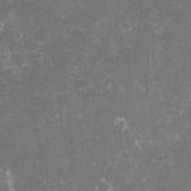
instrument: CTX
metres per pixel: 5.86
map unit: lHvf
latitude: -14.8030
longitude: -99.2725
